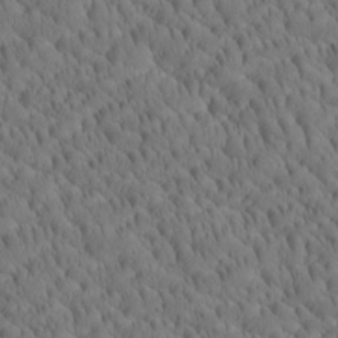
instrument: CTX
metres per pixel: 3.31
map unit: Htu
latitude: -4.2172
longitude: 173.2565
